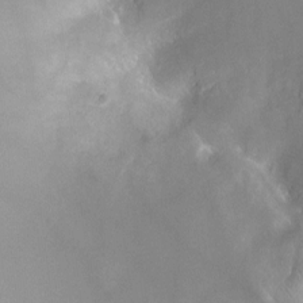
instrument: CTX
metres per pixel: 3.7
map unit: HNhu
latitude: -1.6344
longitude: -0.2333
